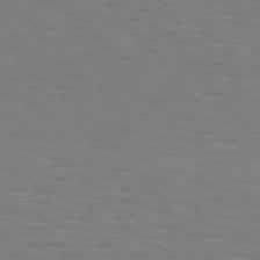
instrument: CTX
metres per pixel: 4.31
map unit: Hpe
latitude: 75.2726
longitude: -132.0633
